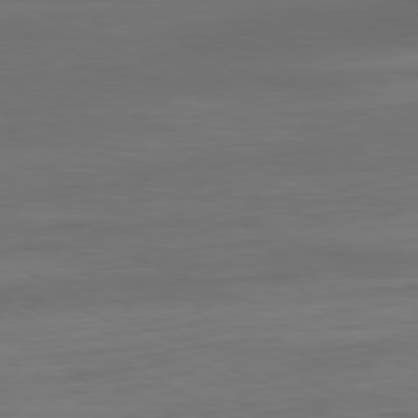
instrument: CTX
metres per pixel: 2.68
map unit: Ap
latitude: -81.1242
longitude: -77.4237
